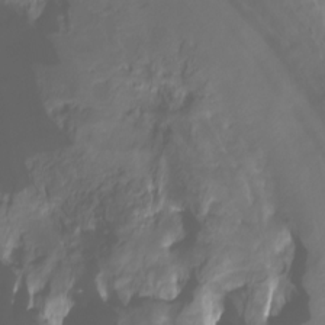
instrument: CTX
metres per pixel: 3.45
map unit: Nhu
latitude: -10.2739
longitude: -69.0836
